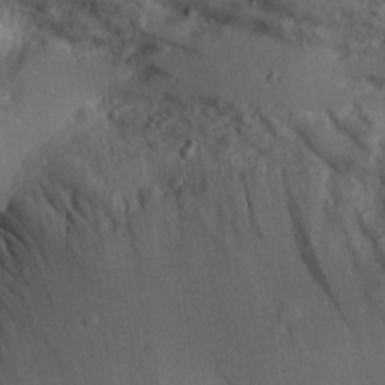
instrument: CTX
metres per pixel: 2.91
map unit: Aa
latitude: 26.2145
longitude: -134.2333
